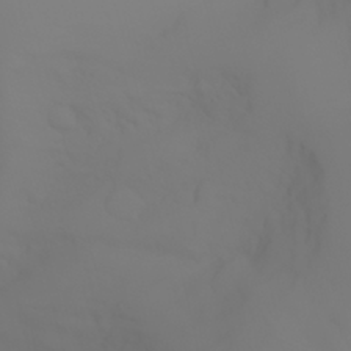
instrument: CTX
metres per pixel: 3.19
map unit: Aa
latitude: -6.8408
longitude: -84.8002
